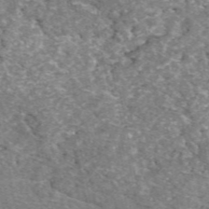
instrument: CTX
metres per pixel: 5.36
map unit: eAb
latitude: 49.6505
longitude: 112.6708
